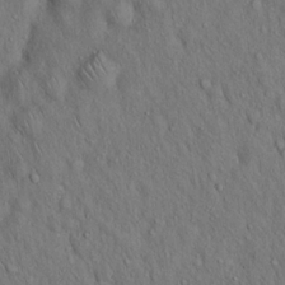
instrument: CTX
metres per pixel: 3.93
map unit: Hto
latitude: 15.9339
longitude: -58.6302
